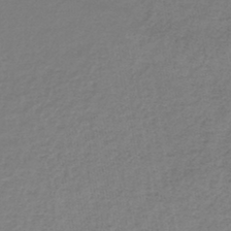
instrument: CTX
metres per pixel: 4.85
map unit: HNb
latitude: -44.4629
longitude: -42.0633
